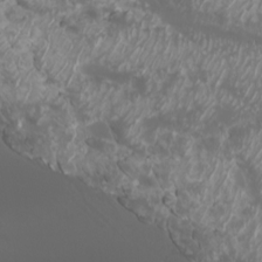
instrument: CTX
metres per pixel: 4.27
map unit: Nhu
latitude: -7.1053
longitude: -74.4412
